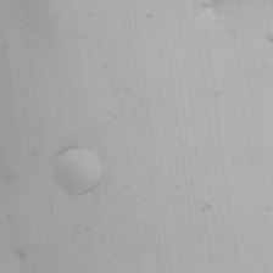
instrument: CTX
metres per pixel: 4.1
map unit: Nhu
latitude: 26.4412
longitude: -68.3090
